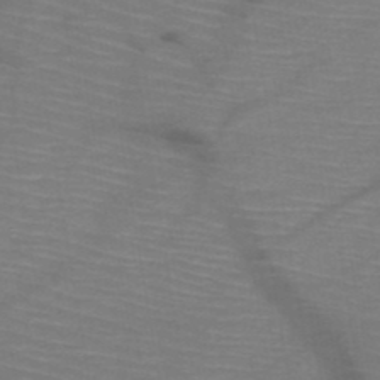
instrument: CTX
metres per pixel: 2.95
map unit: HNb
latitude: -50.2550
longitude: -44.9325
